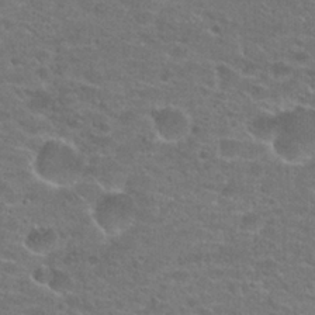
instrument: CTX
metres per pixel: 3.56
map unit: Hto
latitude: 22.3467
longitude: -43.8394
